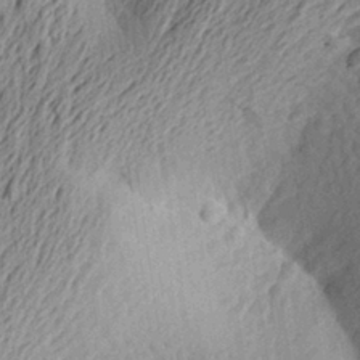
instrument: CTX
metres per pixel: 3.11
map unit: Aa
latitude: 24.2522
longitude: -149.9528
